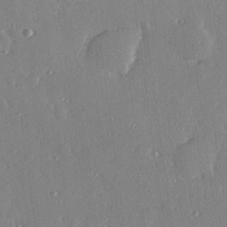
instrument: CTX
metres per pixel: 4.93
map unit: Hve
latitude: 26.2901
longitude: -93.2726
